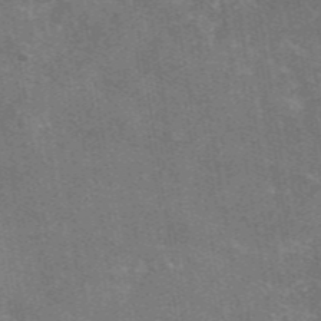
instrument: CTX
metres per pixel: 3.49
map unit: eAb
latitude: 47.1026
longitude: 114.8408
